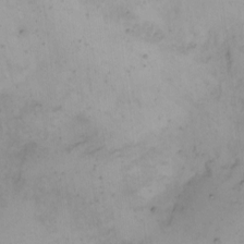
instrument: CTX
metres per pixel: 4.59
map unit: Nhe
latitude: -1.3510
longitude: -59.2915
